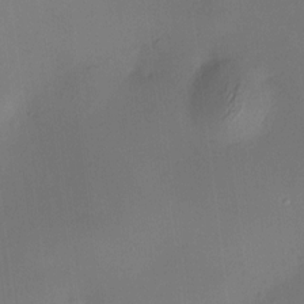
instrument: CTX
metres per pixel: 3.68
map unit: HNhu
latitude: 8.7435
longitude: 10.0283
